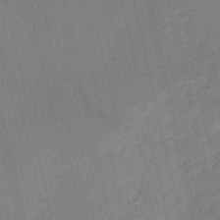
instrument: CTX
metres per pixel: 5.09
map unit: HNb
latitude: -52.0283
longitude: -41.3670
